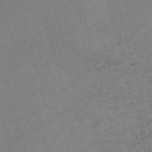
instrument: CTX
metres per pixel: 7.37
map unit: Nve
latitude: -59.4643
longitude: 64.9164
